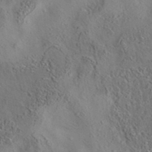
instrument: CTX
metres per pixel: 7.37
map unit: eAb
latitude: 35.4804
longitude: 110.0850
